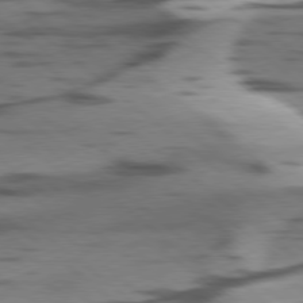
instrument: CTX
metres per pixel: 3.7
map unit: lApd
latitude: 78.4412
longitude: -50.1955
